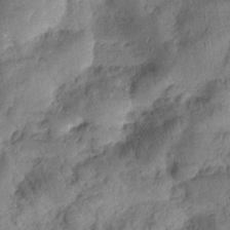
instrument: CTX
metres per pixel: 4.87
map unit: Htu
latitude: 0.0822
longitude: 174.6707
